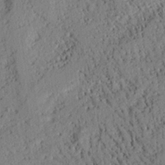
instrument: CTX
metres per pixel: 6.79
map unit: eHh
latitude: 24.4978
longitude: -79.9906
